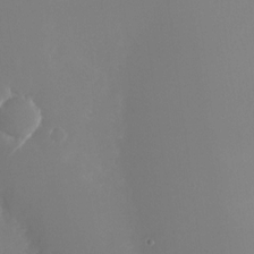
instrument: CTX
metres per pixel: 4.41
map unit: Nhu
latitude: -25.8233
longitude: -72.1767
